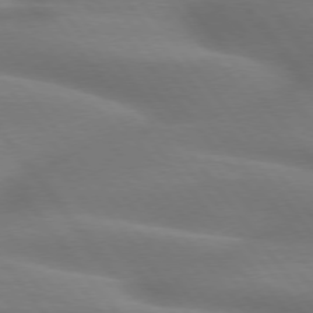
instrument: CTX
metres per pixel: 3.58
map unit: lApd
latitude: 75.2915
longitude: -60.0444
